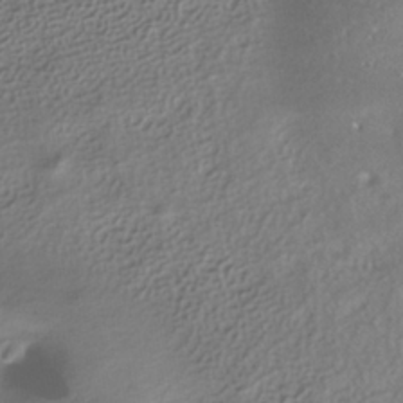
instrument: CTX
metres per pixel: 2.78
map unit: ANa
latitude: -36.8219
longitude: 94.8219
